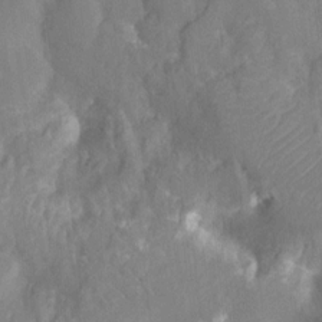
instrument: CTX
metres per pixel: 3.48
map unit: Nhu
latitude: -13.5777
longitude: -24.6112
